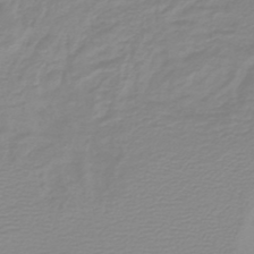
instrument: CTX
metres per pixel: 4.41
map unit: HNb
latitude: -45.2943
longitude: 55.1809
